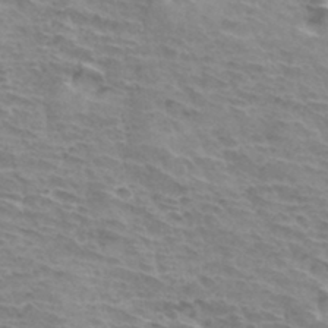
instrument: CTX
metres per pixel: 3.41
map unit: Hto
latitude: 34.2711
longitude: -43.7639
